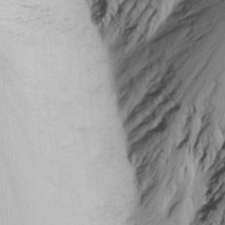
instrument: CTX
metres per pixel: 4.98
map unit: Nhu
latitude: -1.7478
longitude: -74.3467
